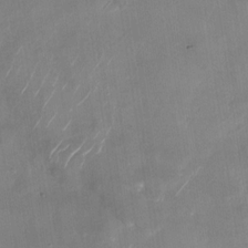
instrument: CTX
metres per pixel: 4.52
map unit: Nhu
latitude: -28.4440
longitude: -62.5546
